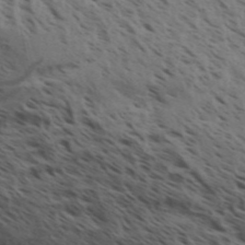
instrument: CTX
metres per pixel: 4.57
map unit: Aa
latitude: 31.6127
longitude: -140.1011
